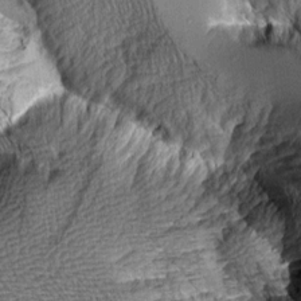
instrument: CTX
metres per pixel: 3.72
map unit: Aa
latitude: 8.6680
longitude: -128.6301
